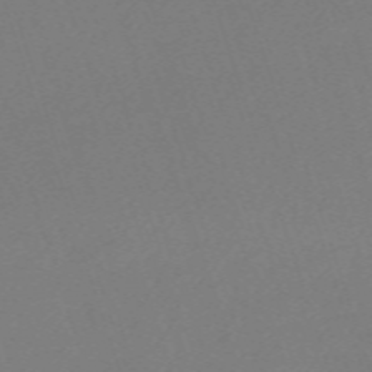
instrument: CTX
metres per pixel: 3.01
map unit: eHh
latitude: -63.3320
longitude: 50.3873
